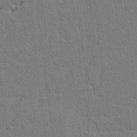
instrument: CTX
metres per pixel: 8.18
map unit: Ht
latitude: 9.9717
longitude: -76.8191
